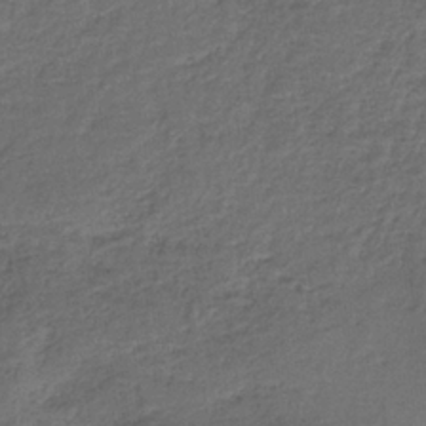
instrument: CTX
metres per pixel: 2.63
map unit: HNb
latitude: -35.8044
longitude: 58.9163
